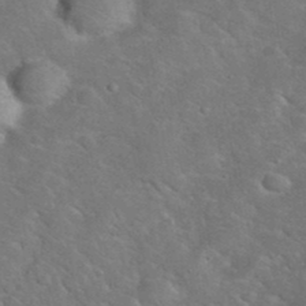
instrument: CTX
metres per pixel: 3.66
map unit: eHh
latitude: 38.1956
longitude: -65.3860
